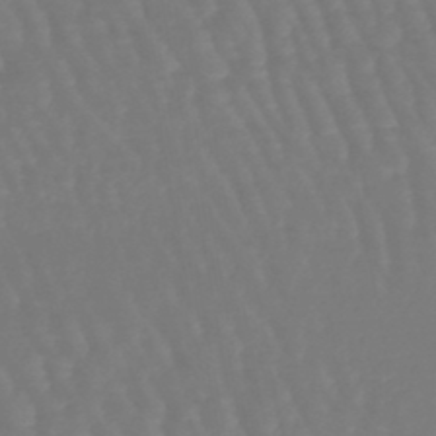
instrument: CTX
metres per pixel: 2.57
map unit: eHb
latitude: -46.4440
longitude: 79.1809
